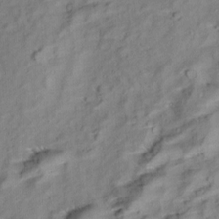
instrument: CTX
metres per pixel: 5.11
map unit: Aa
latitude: 9.1970
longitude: -140.5734
